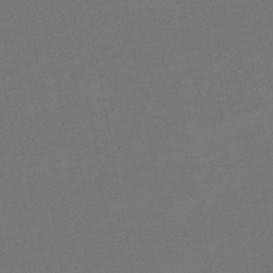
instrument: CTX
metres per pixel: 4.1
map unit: lHb
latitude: -46.6140
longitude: 68.5384
